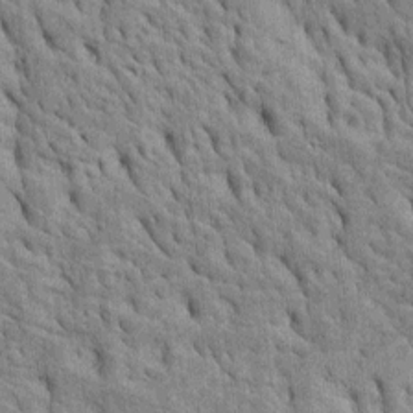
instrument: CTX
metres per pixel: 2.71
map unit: Htu
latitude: -4.8408
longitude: 152.6140
